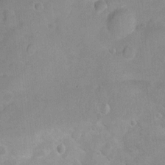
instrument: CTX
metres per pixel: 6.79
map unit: Nhu
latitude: 3.8772
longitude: -27.2348
